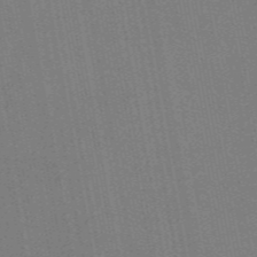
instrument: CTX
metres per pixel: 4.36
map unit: eAb
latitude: 46.8569
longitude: 122.0472
